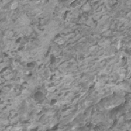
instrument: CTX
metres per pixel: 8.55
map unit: HNhu
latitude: 1.5182
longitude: -0.7057
